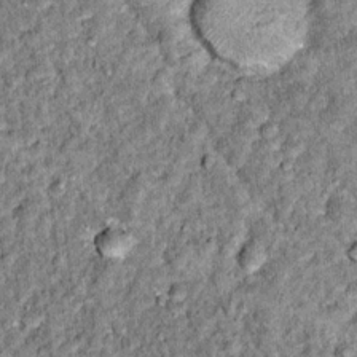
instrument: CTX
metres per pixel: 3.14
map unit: Hto
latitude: 14.7247
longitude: -35.5749
